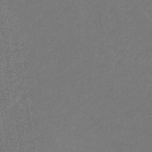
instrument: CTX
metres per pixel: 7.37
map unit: lHb
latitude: -39.9367
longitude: 74.5385
